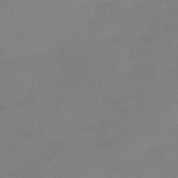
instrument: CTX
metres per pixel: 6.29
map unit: eHh
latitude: -61.5399
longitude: 49.6911
